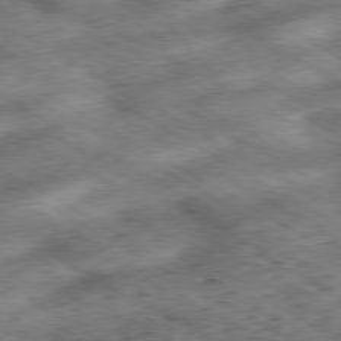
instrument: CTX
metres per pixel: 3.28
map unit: Hpe
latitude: -80.3307
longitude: 23.0676
